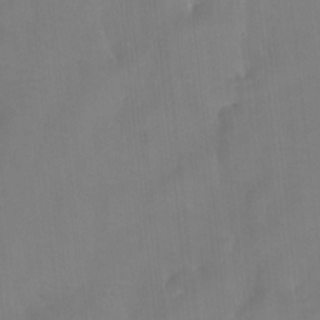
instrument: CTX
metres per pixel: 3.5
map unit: Htu
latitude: -14.0661
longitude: -46.3090
